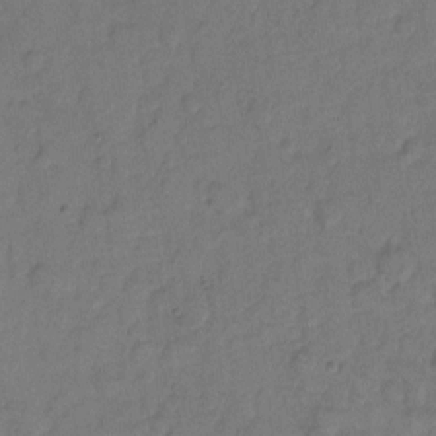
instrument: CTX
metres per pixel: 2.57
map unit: Hto
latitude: 7.4993
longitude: -61.8205
